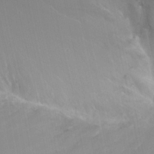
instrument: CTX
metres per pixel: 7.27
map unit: Nhu
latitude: 25.5371
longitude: -57.4237
